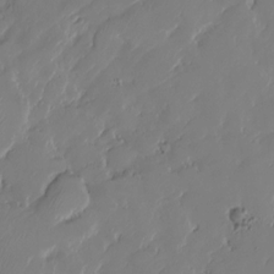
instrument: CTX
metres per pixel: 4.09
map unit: HNhu
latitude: -24.1984
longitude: 50.9731
